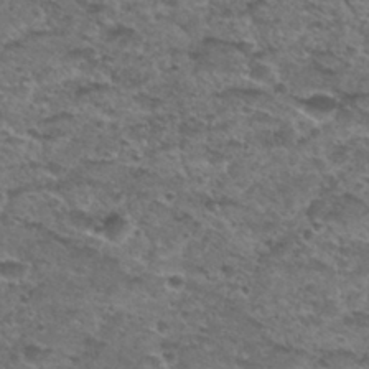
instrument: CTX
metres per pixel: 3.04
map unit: Hto
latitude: 30.2334
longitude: -48.5357
